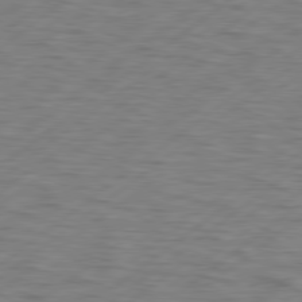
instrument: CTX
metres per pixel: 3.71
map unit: Hpe
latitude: 78.7058
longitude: -120.1578
